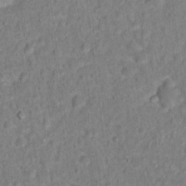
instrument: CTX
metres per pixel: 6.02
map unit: Hto
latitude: 14.0255
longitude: -37.7639
